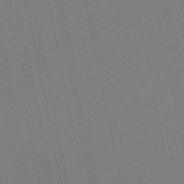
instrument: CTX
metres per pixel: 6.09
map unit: lHb
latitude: -46.1605
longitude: 57.5966
